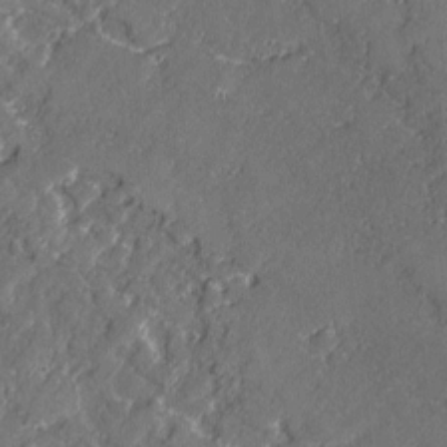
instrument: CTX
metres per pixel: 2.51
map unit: lAvf
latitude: -1.8990
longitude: -107.2348
